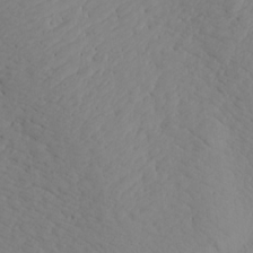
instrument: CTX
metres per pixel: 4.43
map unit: Aa
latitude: 16.5546
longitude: -143.8206
